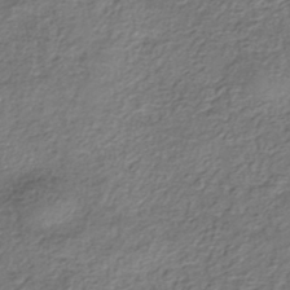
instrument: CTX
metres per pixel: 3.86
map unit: eHh
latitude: -42.1227
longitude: 118.0850
